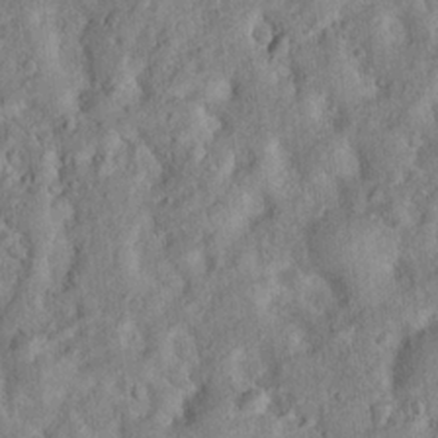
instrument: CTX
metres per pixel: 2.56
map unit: Hto
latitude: 17.1592
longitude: -52.8569
